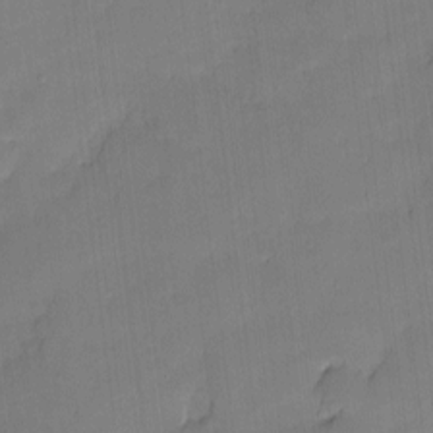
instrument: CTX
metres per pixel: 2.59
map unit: Hve
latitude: -9.9556
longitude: 176.2551
